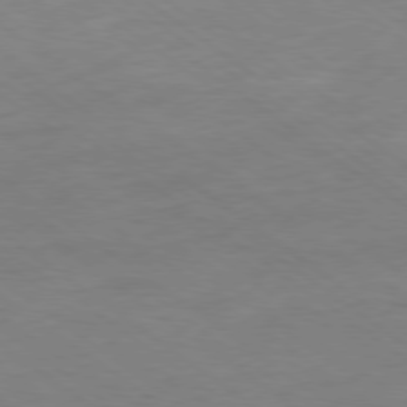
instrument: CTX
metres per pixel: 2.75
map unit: Ap
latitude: -79.2376
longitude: -97.2537
